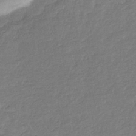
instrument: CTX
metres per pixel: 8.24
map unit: eHb
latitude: -34.9164
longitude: 77.1242
